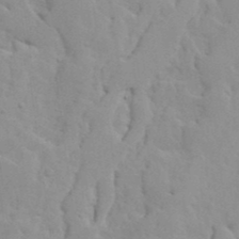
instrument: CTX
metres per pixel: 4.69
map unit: Ave
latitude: 13.3671
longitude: -133.0458
